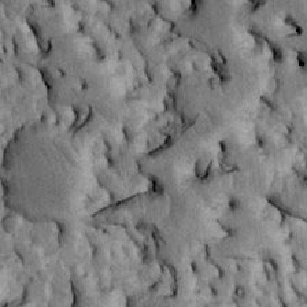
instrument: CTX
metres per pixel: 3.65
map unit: Htu
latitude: -5.0675
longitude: 157.0297
